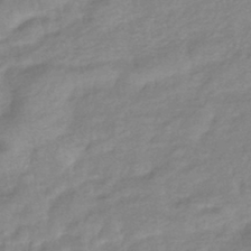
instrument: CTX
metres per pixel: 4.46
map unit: eHb
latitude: -40.8219
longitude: 81.7289
